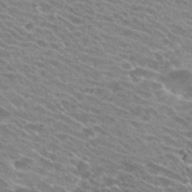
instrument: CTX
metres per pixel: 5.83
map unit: Hto
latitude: 24.9324
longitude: -42.1011
